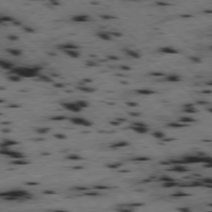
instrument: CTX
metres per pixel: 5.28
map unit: Hpe
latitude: -78.1605
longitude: -19.4804
